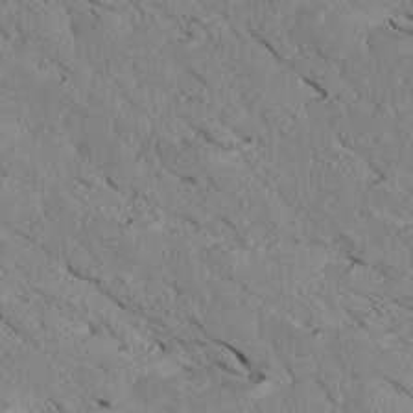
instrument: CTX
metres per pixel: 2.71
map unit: Htu
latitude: 3.2537
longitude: 152.8974
